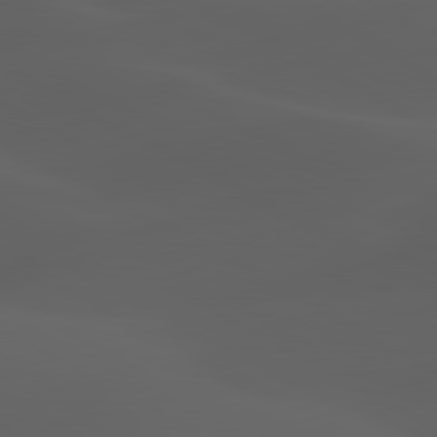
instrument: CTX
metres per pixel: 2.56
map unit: lApd
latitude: 80.2145
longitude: -89.4805
